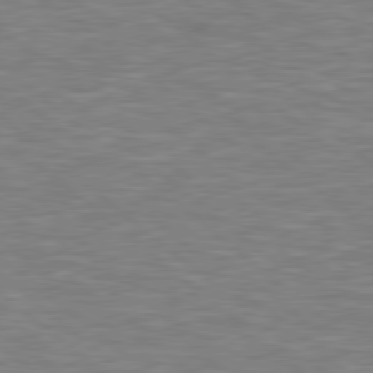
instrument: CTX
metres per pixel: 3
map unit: Hpe
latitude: 78.5924
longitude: 179.8800
